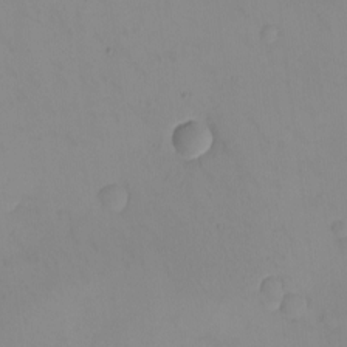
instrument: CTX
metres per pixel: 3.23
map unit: eHh
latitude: -9.4265
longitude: -66.4979
